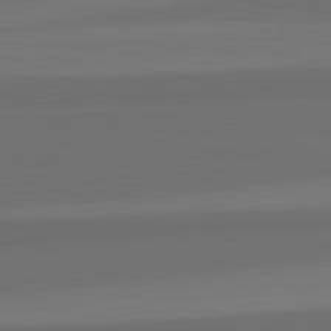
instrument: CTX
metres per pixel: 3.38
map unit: lApd
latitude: 82.7246
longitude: 160.9920
